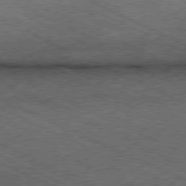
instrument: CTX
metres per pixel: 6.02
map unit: Ap
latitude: -79.9745
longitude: -67.6505
